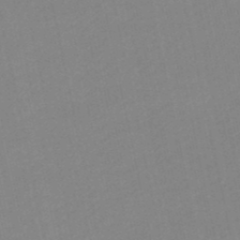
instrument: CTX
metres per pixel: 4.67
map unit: eHb
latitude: -48.2551
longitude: 84.1416
